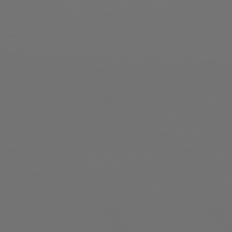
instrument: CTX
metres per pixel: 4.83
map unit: Hpe
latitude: 76.3656
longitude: -141.2537
